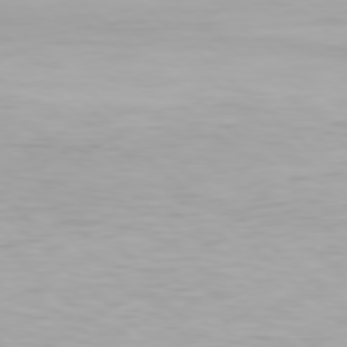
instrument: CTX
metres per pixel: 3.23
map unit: Hpe
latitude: 77.8394
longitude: -134.7246
